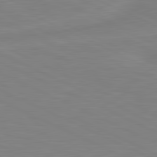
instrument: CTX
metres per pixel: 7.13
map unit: lApd
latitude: 81.2726
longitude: -173.1403
